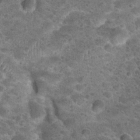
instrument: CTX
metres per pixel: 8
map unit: Hto
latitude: 23.4615
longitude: -49.8583
